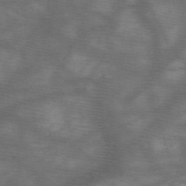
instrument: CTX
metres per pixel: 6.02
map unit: HNb
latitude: -48.1606
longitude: -40.7813
